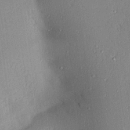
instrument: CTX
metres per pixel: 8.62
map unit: Aa
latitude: 16.6679
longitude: -148.4979
